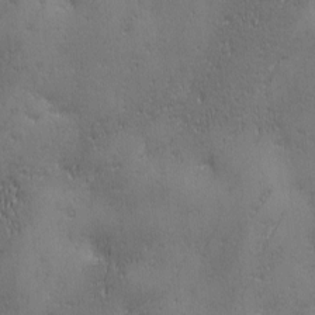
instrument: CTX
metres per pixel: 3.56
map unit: Ave
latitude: 2.3467
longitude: -112.1767
